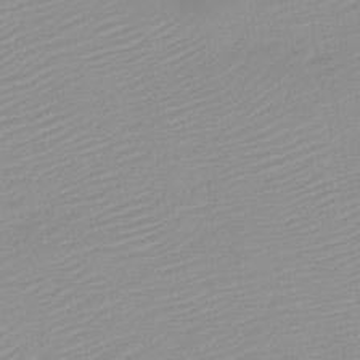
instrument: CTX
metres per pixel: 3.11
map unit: HNb
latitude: -45.5399
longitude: -43.6127
